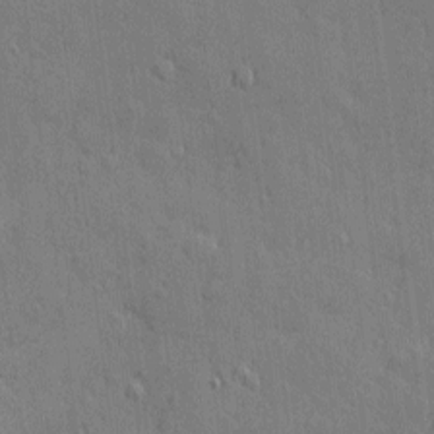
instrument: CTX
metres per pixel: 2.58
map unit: eHh
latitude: 3.6505
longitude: -75.4804
